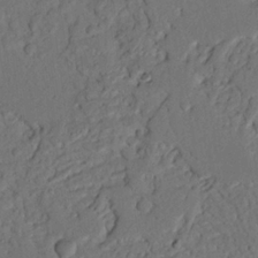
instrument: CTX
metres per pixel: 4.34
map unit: Nhu
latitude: 21.1781
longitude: -75.3293
